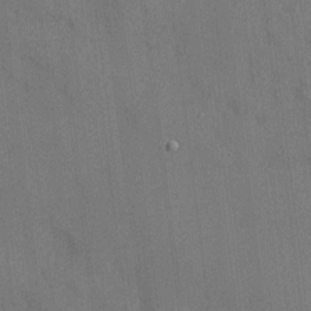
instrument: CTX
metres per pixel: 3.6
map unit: HNhu
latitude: 12.9703
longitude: 10.4062
